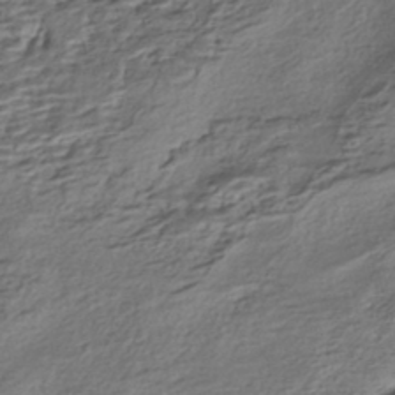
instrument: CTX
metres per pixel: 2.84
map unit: HNhu
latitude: -42.4440
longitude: 104.0661
